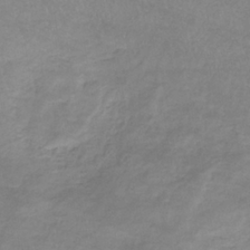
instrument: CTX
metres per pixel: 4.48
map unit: lHb
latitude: -34.2550
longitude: 72.4062
